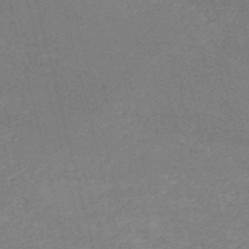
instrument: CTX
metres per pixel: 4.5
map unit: HNb
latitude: -53.5588
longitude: -36.8758
